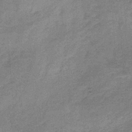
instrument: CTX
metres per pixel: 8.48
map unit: HNb
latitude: -31.3698
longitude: 60.7463
